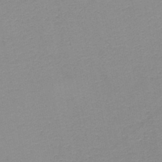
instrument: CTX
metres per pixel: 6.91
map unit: HNb
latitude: -45.1809
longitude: -42.6680
